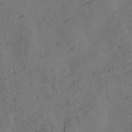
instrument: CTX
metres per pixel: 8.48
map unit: eHh
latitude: 3.7449
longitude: -78.7247
